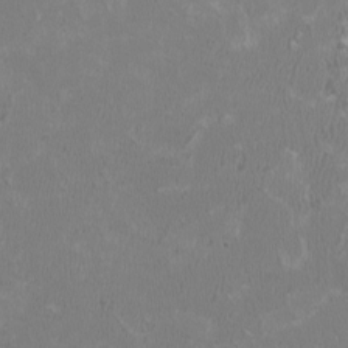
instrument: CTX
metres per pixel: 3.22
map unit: HNhu
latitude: 1.0269
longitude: -1.0836
